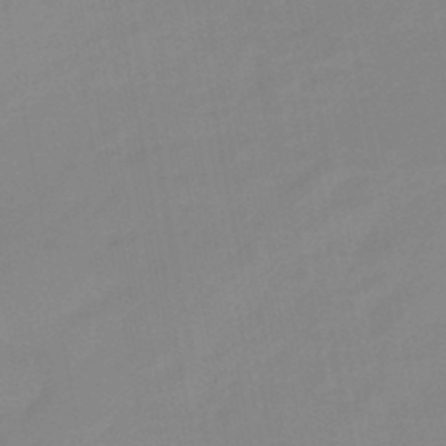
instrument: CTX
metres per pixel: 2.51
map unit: eHb
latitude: -44.8597
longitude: 88.0850
